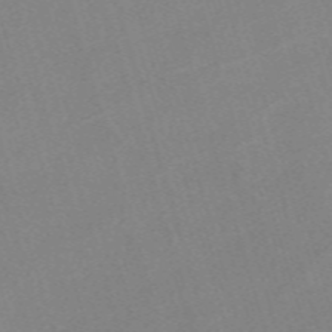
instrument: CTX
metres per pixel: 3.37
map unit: eHh
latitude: -61.7289
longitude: 50.1984
